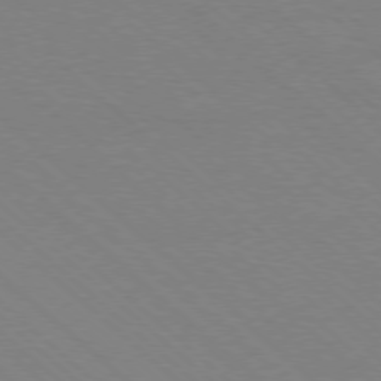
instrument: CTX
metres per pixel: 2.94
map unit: Ap
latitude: -78.2550
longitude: -84.8758
